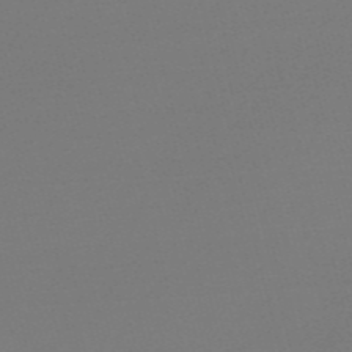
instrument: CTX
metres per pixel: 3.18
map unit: Nve
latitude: -56.7841
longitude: 62.5196
